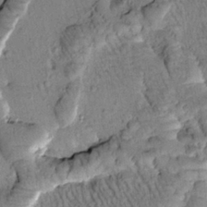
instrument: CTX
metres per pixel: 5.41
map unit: Htu
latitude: -0.8408
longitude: 173.2754
